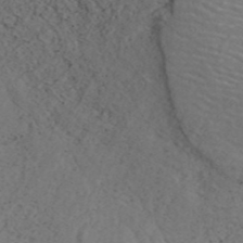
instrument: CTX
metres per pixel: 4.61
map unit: ANa
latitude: 43.1970
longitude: 54.1795
